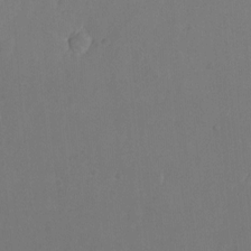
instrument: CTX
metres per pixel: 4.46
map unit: Nhu
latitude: -8.7652
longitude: -48.6679
